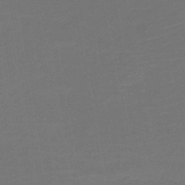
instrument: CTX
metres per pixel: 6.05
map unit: HNb
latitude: -51.6344
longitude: -48.5735
